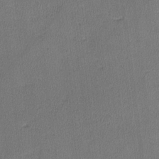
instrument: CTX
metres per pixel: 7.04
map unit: lHvf
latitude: -11.9745
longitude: -99.3481
